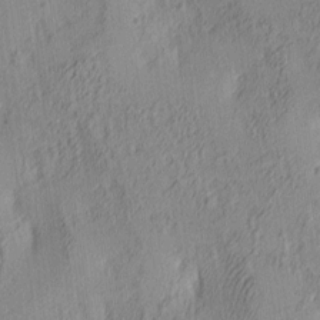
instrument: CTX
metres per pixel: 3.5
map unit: lAa
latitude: 4.3089
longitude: -115.7827
